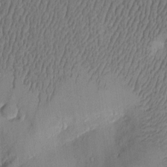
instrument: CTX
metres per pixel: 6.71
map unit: Htu
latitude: -5.8989
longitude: 176.0094
